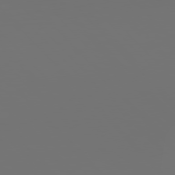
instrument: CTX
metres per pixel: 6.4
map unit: Hpe
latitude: 76.9513
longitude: -163.6127
